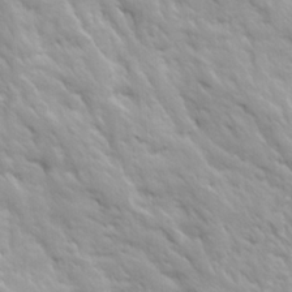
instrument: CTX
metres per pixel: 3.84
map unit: Ave
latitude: 16.1578
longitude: -131.8206
